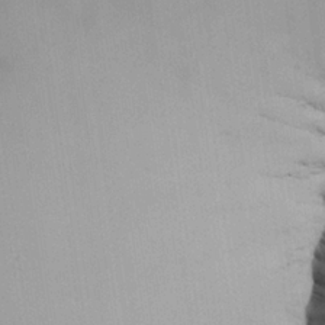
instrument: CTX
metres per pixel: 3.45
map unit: Aa
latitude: 25.1970
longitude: -128.8758
